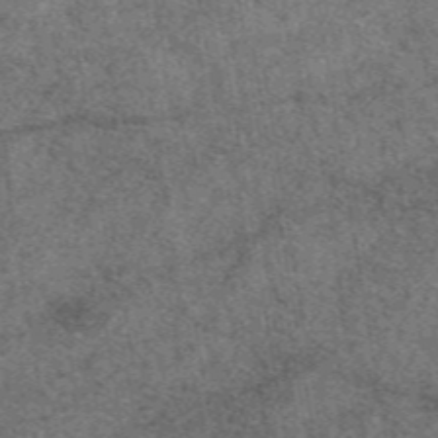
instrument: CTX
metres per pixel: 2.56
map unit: eAb
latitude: 48.0444
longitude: 109.3321
